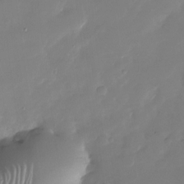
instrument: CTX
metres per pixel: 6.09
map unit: Nhu
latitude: -26.9919
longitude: -61.1781
